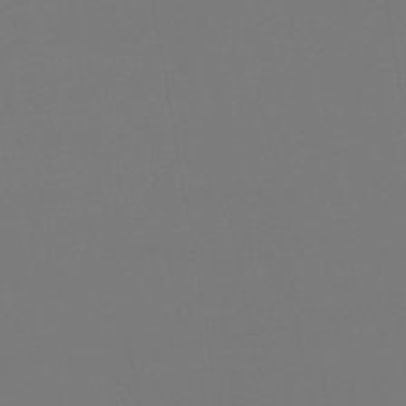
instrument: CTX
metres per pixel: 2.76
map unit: lHb
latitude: -47.0675
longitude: 71.1242
